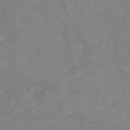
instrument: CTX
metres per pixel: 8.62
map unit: HNhu
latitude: -47.5021
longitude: 90.1606
